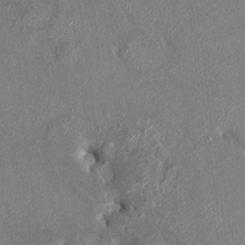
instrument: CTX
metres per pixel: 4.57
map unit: HNhu
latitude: 7.4048
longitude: 2.8030
